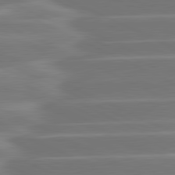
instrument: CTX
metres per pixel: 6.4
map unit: lApd
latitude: 81.3671
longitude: -130.1200
